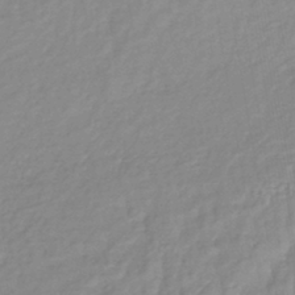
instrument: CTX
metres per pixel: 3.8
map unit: lHb
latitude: -41.5210
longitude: 75.2943
